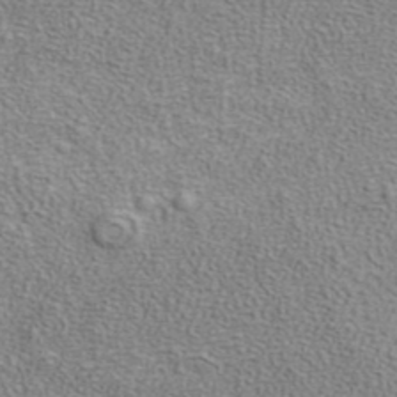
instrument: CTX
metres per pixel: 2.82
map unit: ANa
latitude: 38.2145
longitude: 20.2739
